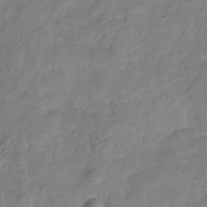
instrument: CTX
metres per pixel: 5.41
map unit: Hve
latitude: -32.8408
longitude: 90.4818
